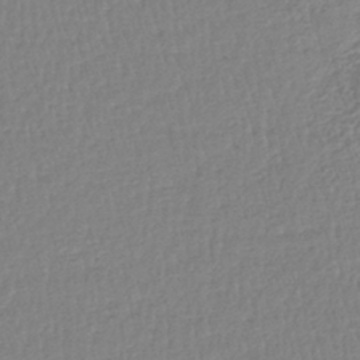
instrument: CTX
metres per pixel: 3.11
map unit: lHb
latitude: -41.3698
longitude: 61.6722
